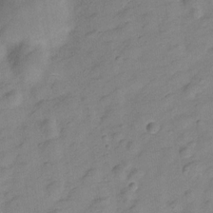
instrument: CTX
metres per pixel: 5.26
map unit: Hve
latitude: -28.1984
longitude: 92.3873
